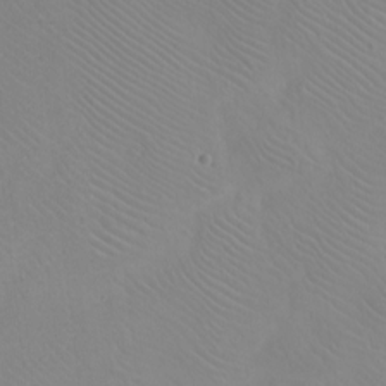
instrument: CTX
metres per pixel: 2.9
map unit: eHh
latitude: -8.2928
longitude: -68.5545
